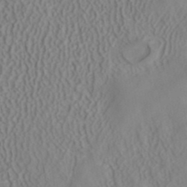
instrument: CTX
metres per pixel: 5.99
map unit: ANa
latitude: 41.1592
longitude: 27.4076
